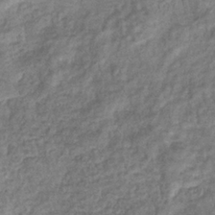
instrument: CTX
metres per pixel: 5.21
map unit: eHb
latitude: -35.8611
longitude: 80.6141
